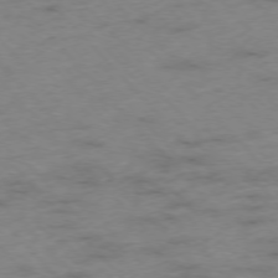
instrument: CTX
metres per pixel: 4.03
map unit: Hpe
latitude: -76.4818
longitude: -17.1592
